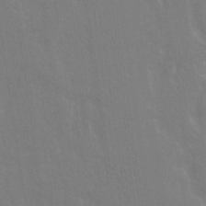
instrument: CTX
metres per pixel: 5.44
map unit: Ave
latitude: 20.8758
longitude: -134.3089
